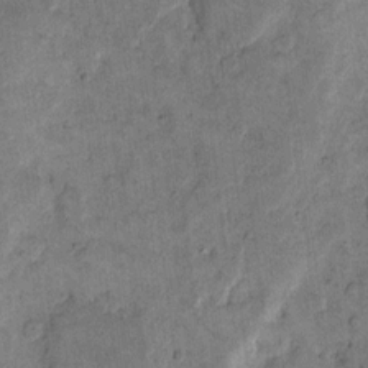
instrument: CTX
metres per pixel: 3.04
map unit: eHh
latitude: 12.1200
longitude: -65.1025
